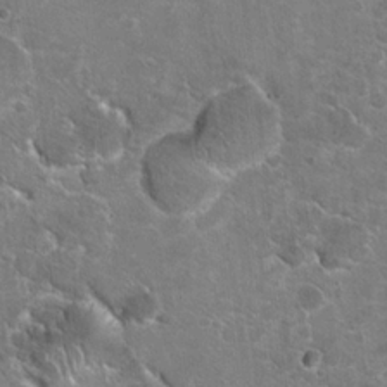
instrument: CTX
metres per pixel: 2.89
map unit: Hto
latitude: 20.0444
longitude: -48.7435
